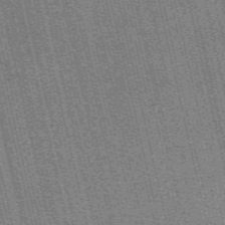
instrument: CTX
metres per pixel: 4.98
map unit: eAb
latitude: 50.9513
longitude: 110.0661
